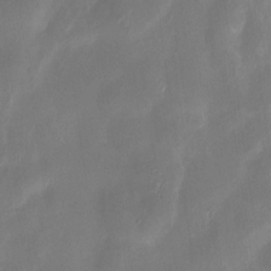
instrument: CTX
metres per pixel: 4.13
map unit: HNhu
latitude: 3.5371
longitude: -7.5182
